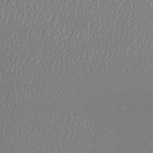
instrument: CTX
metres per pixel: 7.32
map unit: Htu
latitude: -6.5384
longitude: -73.3293
